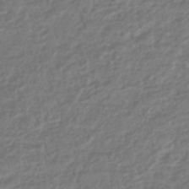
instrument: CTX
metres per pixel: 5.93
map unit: HNhu
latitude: -45.5021
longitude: 98.6329
